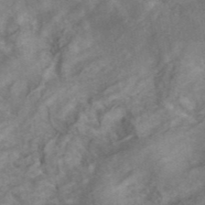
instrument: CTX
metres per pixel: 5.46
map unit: ANa
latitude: 42.1767
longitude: 15.6722
